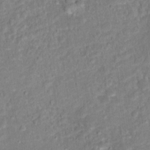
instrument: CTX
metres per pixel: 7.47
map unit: Hto
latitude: 16.6302
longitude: -42.4412
